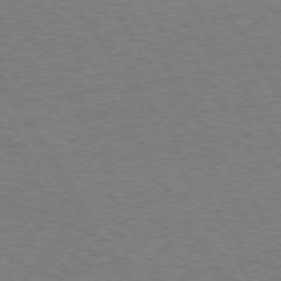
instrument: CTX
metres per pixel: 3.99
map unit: Hpe
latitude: 72.6491
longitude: -129.3482
